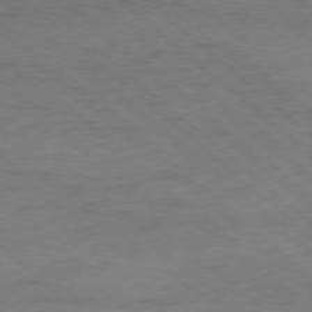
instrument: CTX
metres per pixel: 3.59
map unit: Ap
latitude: -77.9178
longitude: -68.0255
